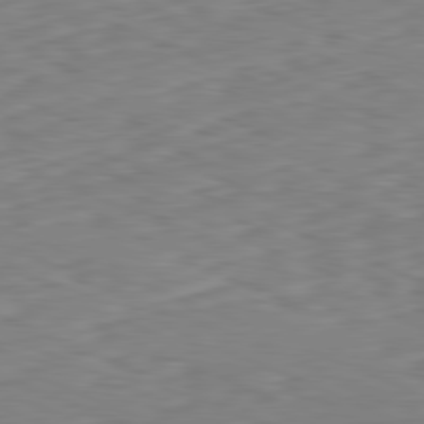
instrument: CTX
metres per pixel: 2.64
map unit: Ap
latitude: -82.0283
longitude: -68.8947
